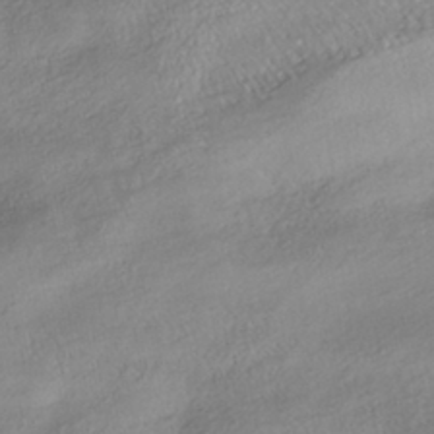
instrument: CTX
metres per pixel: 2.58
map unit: HNhu
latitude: -41.7666
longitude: 102.5007
